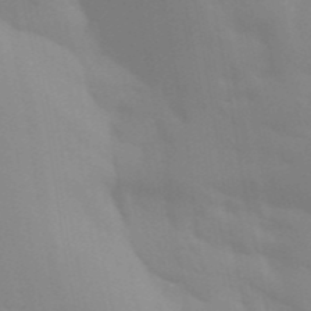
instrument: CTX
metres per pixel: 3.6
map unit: Aa
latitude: 32.3845
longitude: -145.6316
